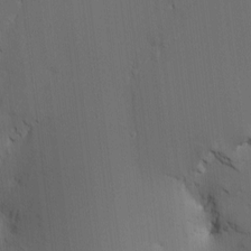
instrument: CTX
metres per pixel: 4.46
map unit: Nve
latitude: -8.0661
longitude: 175.4454
